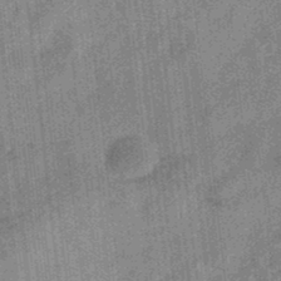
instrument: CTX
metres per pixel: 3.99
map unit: eHb
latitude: -34.3495
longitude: 79.1620
